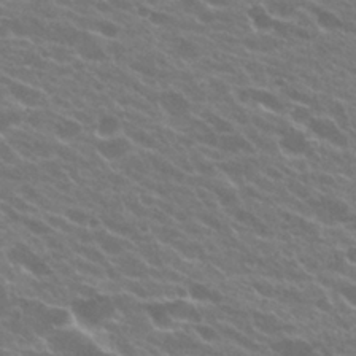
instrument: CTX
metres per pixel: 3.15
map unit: Hto
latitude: 24.4034
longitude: -36.9514
